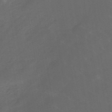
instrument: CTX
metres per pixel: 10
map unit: eHb
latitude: -47.8611
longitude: 85.4832
